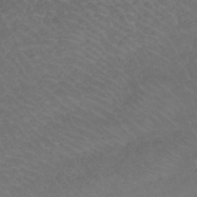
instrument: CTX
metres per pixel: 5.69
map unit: lHb
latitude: -32.6708
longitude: 64.0094
